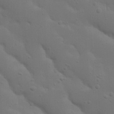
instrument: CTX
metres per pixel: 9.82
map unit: Nhu
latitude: 22.0822
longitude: -73.3293
